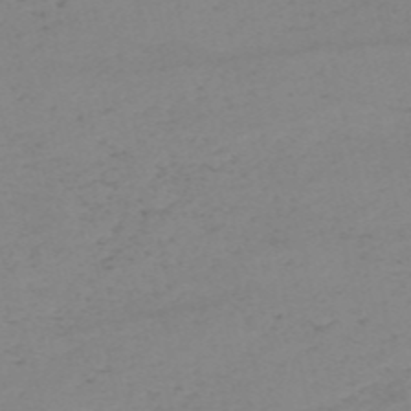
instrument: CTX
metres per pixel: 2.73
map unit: HNb
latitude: -54.8408
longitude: -46.9703
